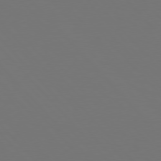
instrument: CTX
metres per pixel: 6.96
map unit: Hpe
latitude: 76.7435
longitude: -166.8191
